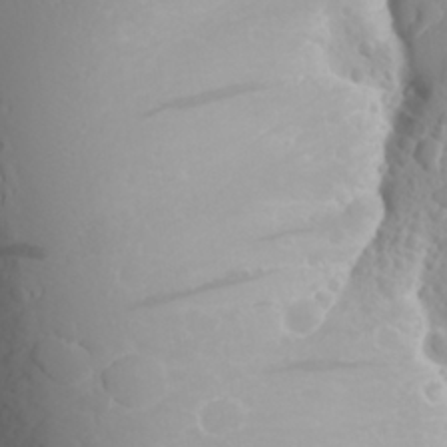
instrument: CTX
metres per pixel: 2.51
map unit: Aa
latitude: 24.7057
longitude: -146.2901
